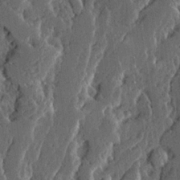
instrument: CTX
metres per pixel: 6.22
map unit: Ave
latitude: 14.4790
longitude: -137.4805
